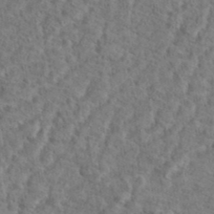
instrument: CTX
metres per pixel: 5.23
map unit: eHh
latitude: 37.5182
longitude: -137.5371
